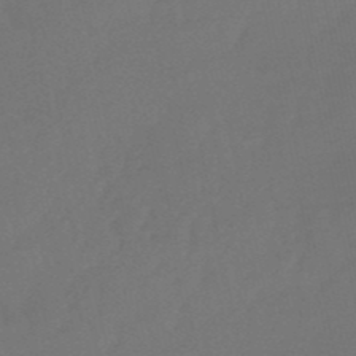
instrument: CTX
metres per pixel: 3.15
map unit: eHb
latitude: -50.7085
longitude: 77.7667
